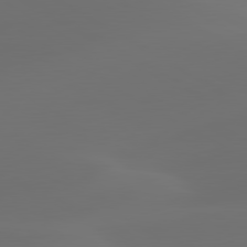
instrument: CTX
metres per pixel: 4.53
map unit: lApd
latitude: 80.5357
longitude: -85.1214
